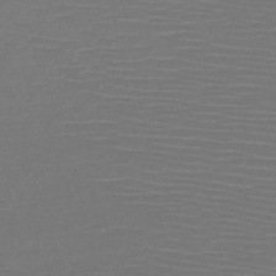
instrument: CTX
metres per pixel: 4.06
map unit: HNb
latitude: -47.7855
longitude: -43.1592
